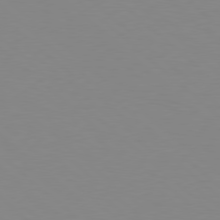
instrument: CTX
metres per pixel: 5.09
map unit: Hpe
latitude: 78.5735
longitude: -165.1214
